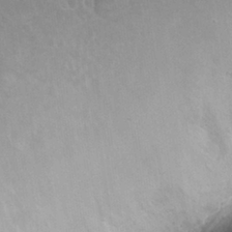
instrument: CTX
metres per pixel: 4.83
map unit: Nhu
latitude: 26.6302
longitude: -53.7450
